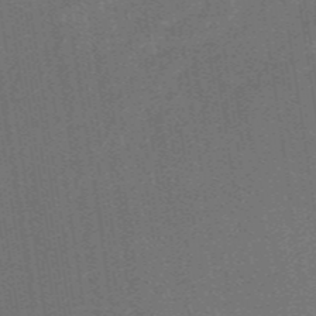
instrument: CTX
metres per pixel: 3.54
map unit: HNb
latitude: -52.0472
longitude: -48.6302
